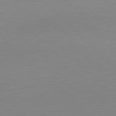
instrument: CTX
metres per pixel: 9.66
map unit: Hpe
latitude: 77.8394
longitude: -172.8757
